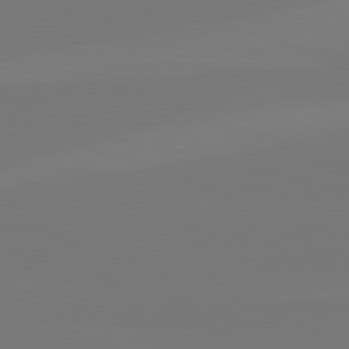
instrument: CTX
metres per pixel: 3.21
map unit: lApd
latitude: 82.2144
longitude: 146.2928
